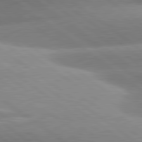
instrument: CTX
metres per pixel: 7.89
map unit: lApd
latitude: 81.3482
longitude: -157.0836
